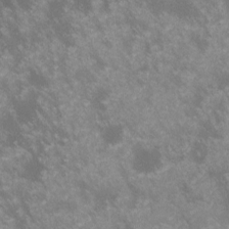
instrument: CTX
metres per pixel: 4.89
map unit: lHvf
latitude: -14.5196
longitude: -102.7435
